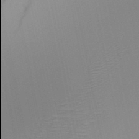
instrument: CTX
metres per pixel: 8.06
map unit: HNb
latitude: -49.0676
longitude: -49.9906
